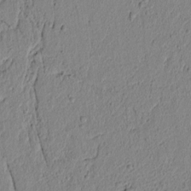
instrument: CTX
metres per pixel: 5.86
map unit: lAvf
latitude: 6.3278
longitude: 166.1984
